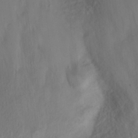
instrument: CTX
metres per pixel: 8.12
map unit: Nhu
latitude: 23.5560
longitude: -62.8947
